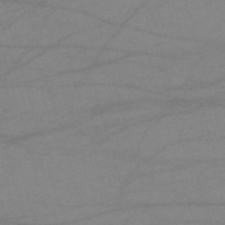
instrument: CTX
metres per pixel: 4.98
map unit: HNb
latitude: -53.7666
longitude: -49.5560
